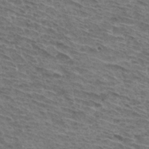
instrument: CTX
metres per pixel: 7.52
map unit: Hto
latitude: 32.7246
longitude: -44.8191
